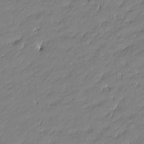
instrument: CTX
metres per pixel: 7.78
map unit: Htu
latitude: -6.4629
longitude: 176.5952
